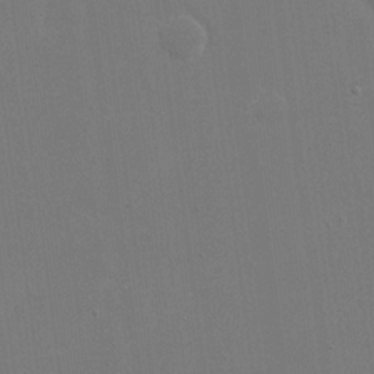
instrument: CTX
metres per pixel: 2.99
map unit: eHh
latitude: 19.7071
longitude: -69.2726
